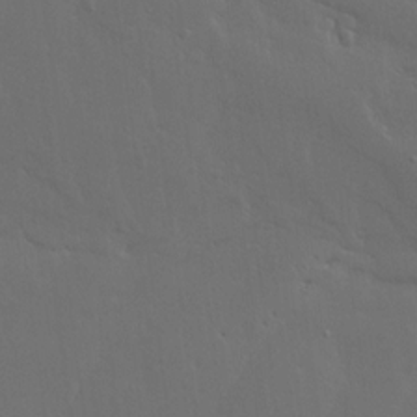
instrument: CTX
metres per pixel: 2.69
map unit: Ave
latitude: 15.8017
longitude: -139.3482
